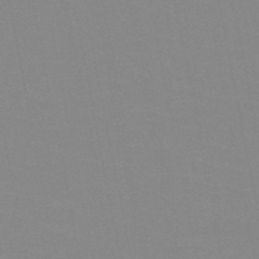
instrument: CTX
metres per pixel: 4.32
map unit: HNb
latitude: -48.8975
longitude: -49.5371
